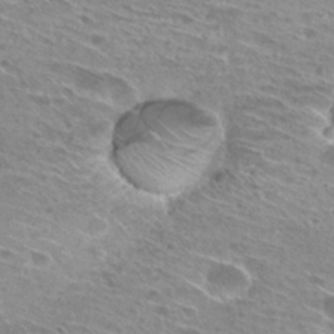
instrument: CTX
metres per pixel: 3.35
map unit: Hto
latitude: 28.0633
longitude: -44.1200
